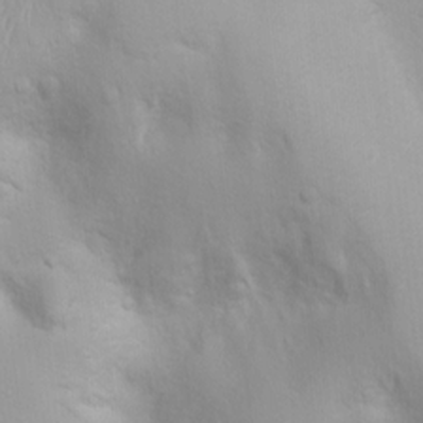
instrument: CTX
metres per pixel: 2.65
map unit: Ht
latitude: 3.7449
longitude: -22.4979
